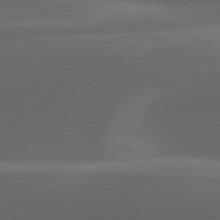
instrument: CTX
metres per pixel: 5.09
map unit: lApd
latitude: 79.3860
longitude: -49.4048
